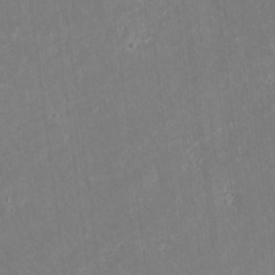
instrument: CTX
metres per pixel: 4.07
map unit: lAvf
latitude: 8.4223
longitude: 167.8422
